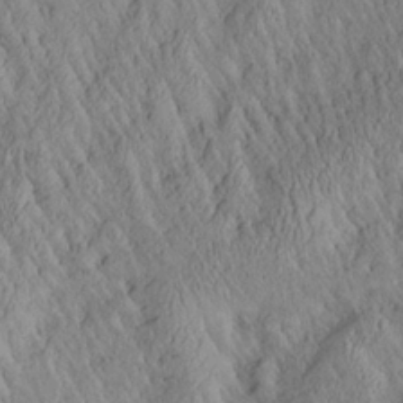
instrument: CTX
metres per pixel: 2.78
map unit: Aa
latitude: 27.0270
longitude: -133.2348
